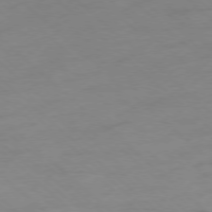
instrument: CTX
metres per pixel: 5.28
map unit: Ap
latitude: -78.0661
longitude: -98.7246
